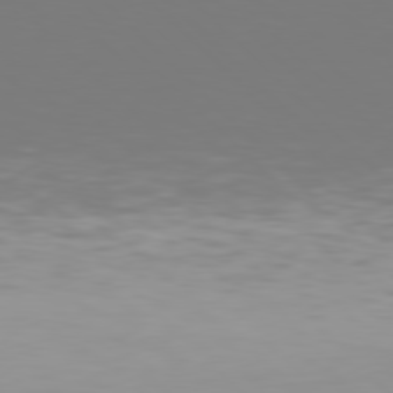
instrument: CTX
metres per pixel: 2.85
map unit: Hpe
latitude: 78.1011
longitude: -167.0080
